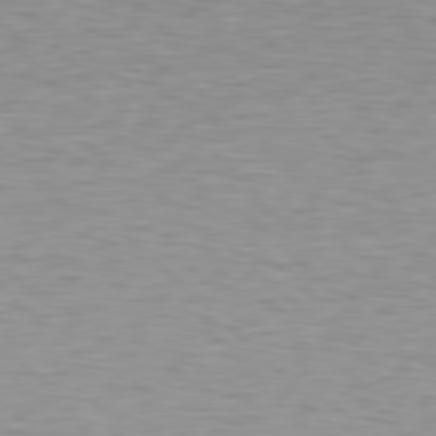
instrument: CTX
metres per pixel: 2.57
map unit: Hpe
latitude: 78.6869
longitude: -167.4237
